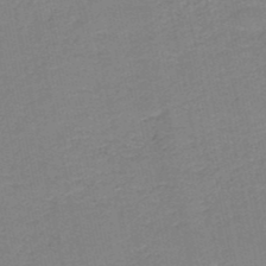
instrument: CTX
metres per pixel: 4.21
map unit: HNb
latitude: -50.0472
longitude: -49.1214
